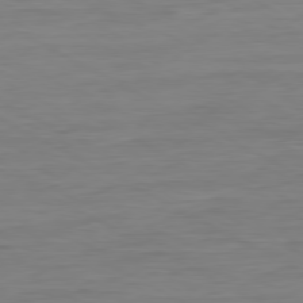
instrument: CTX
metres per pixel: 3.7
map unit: Ap
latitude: -80.5763
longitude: -77.7827
